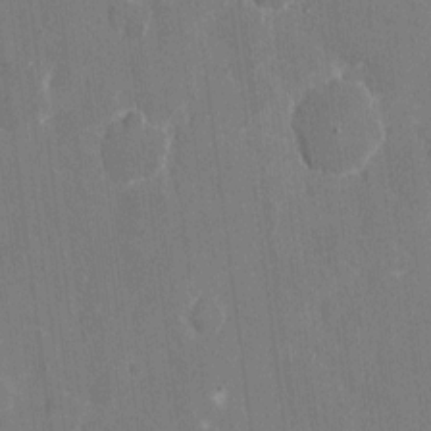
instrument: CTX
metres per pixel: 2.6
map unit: eHh
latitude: 8.1389
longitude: -68.1011
